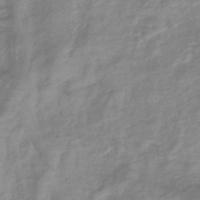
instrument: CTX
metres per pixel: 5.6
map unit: eHb
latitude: -36.7274
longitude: 75.5777
